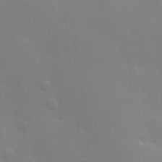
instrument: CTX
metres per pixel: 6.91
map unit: Hve
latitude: 18.3845
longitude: 150.6329
